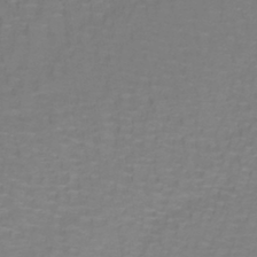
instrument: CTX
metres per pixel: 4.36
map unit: lHb
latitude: -42.2739
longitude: 56.9541
